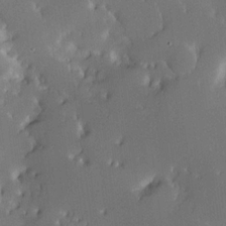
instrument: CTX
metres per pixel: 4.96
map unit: Hve
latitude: 17.6883
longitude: 150.6518
